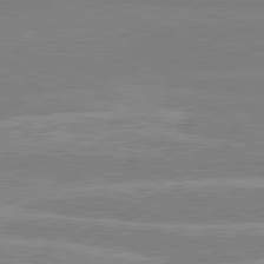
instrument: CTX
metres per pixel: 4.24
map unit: lApd
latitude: 80.8191
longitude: -131.7639
